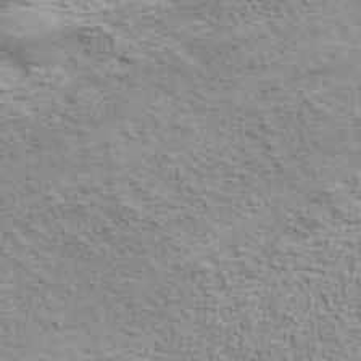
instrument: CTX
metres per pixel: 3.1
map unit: ANa
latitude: 42.0444
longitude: 17.6533
